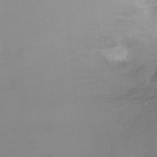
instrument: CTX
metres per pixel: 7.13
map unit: Hto
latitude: -14.3684
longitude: -43.6883
